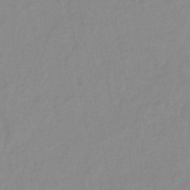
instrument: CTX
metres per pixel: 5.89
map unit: eHb
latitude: -45.7667
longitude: 85.7288
